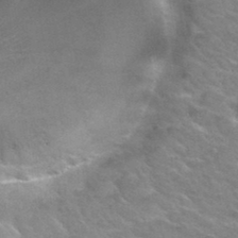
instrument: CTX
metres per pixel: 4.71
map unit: Hto
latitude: 34.0444
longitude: -48.9703
